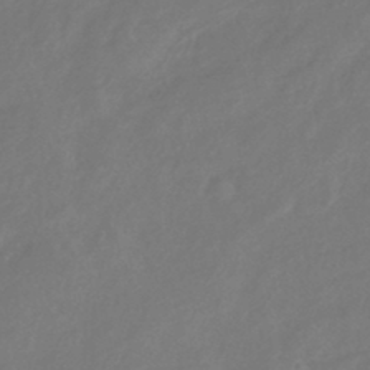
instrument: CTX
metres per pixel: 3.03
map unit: HNhu
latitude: -43.2753
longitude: 91.2943
